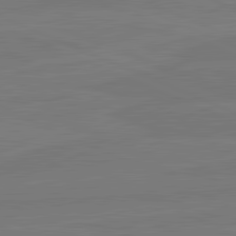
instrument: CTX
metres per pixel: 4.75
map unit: lApd
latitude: 82.0255
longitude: -178.2145
